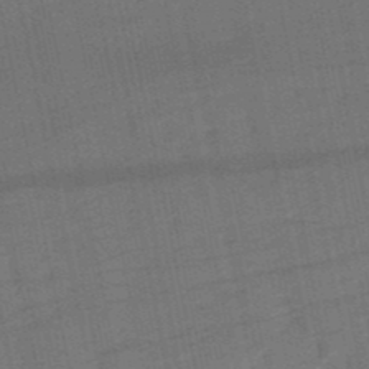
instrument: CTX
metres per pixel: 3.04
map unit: eHb
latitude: -50.1606
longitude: 78.3873
